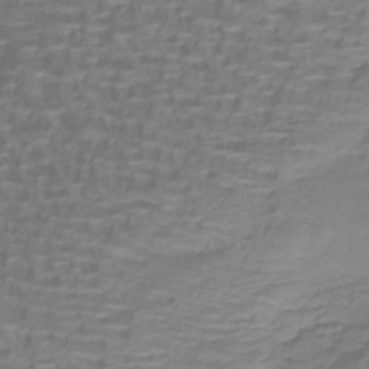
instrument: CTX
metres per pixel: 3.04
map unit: lHb
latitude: -41.3132
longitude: 58.3117
